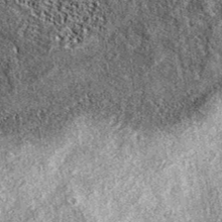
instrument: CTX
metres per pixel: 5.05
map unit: eAb
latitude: 38.4223
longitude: 106.3873
